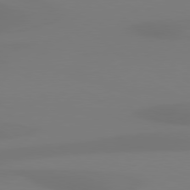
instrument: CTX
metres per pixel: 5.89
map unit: Hpe
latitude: 78.2145
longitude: -129.4048
